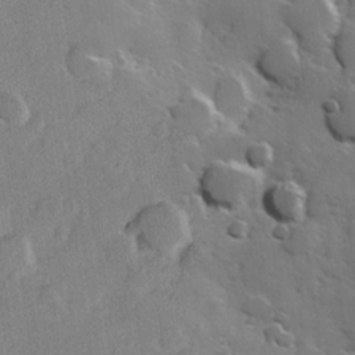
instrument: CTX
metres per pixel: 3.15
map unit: Hve
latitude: 23.4615
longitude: 147.6155
